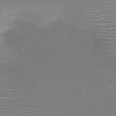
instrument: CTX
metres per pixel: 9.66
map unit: HNb
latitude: -46.6140
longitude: -42.0444
